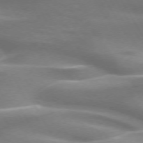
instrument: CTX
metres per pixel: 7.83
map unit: lApd
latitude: 72.1956
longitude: -50.2144
